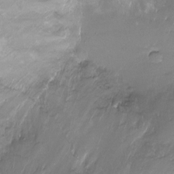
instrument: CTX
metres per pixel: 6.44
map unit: Nhu
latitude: -17.6155
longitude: -45.9717
